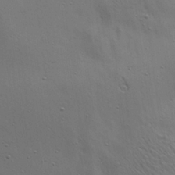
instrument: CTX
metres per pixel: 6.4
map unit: Aa
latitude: 22.2333
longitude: -142.1200
